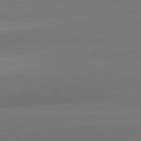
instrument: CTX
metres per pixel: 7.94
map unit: lApd
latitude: 83.5938
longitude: -133.1214
